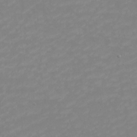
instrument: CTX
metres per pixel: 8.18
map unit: eHh
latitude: -2.6329
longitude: -75.0270
